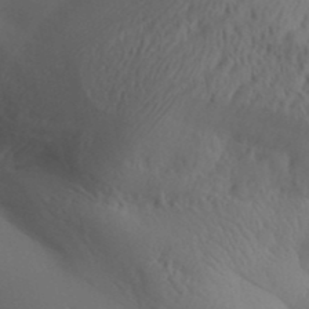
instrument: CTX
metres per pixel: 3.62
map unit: Aa
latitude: 32.2334
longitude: -142.7435
